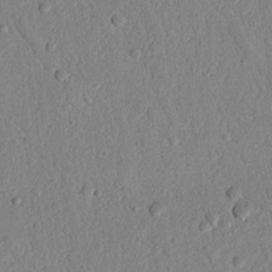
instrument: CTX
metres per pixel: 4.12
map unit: Nhu
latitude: 21.2537
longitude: -77.4237
